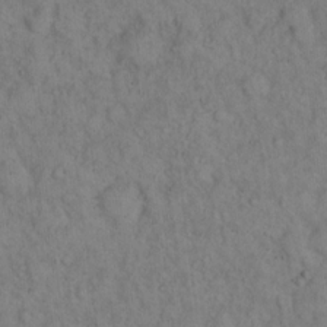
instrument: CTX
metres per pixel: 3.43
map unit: eHh
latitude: 16.2334
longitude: -63.3860
